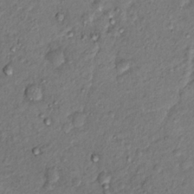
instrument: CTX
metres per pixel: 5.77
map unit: Hto
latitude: 14.7058
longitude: -30.0444
